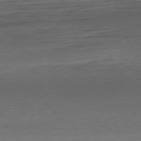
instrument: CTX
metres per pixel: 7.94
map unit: Hpe
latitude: -80.6708
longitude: 19.1998
